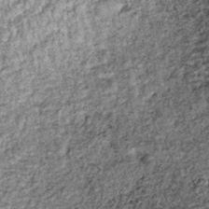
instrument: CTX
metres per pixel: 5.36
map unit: lHb
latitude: -36.1794
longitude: 66.6897
